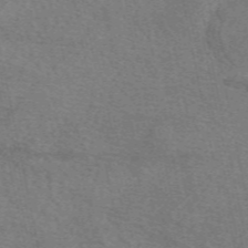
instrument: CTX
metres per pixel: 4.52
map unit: eAb
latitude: 51.0080
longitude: 109.3887
